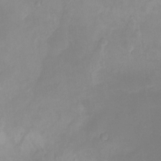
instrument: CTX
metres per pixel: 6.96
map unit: Ht
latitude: -13.3132
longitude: -51.2726
